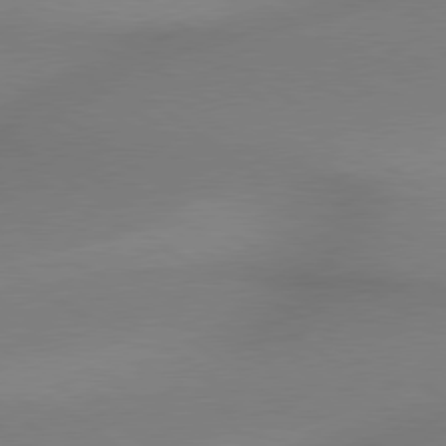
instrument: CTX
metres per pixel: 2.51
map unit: lApd
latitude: 79.1592
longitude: 179.0864
